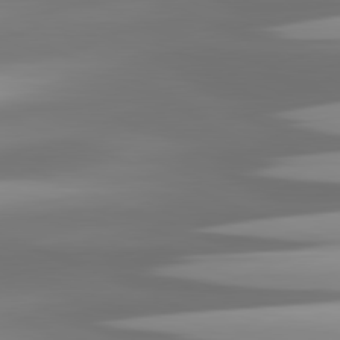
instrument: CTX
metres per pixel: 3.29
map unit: lApd
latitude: 81.6316
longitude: -147.6127
